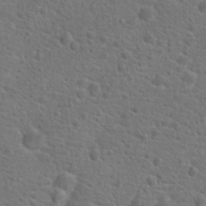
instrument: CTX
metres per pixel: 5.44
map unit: Hto
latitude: 19.4615
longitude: -42.5168
